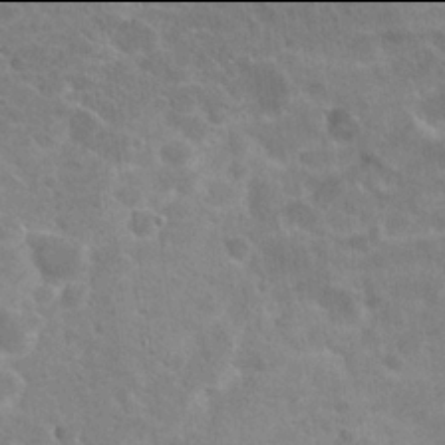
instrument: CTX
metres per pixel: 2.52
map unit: Hto
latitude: 21.9906
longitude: -38.6490
